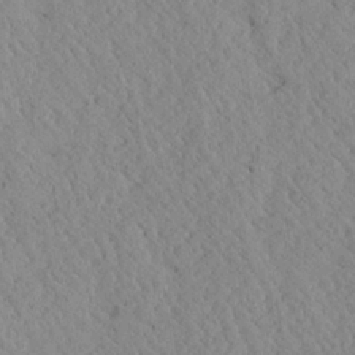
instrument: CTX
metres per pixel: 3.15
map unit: Ave
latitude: 24.1388
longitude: -133.7828
